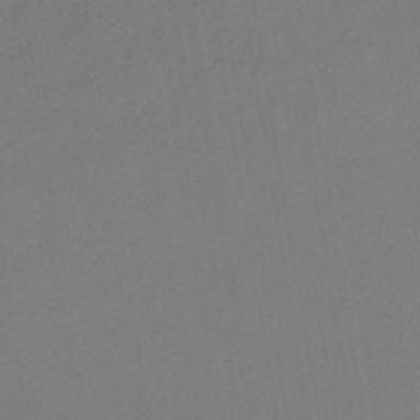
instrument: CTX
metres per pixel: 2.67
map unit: lHb
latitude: -42.9352
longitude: 74.9542
